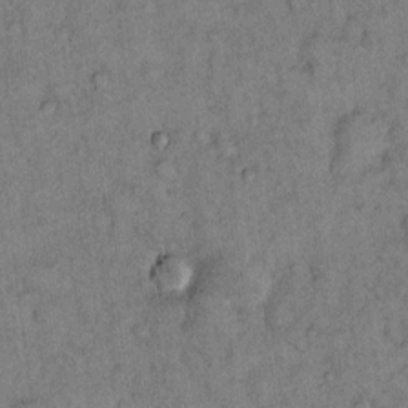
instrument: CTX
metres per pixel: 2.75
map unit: Hto
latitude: 12.7058
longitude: -59.0459
